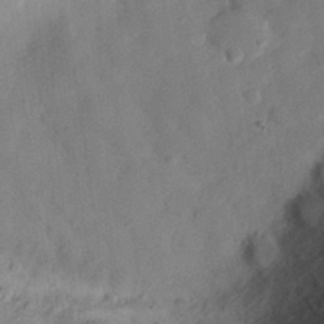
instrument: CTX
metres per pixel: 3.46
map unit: eHh
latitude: 29.4237
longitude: -73.3671
